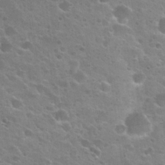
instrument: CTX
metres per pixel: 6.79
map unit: Nhu
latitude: 25.5371
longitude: -50.8947
